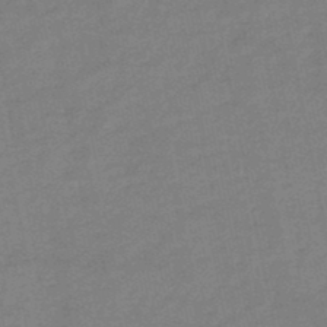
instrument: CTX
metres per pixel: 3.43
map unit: HNb
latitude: -46.7463
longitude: -35.8583
